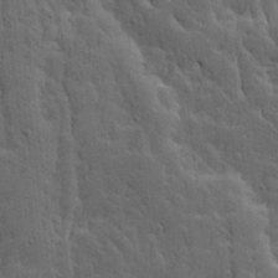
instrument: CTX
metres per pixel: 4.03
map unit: Ave
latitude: 13.7261
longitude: -134.5168
